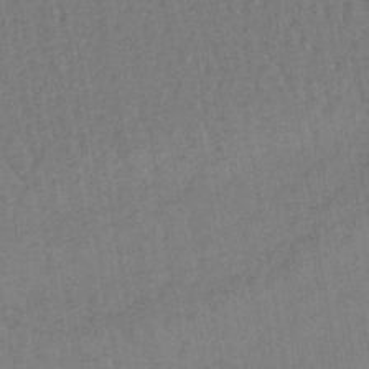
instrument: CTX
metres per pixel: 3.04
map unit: lHb
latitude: -38.9731
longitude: 63.5399
